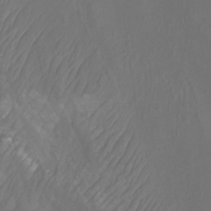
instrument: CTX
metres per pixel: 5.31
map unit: Htu
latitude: -9.9556
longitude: -73.8583
